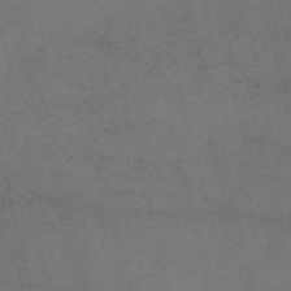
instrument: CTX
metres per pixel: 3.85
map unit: Nve
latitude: -57.4832
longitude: 51.2754
